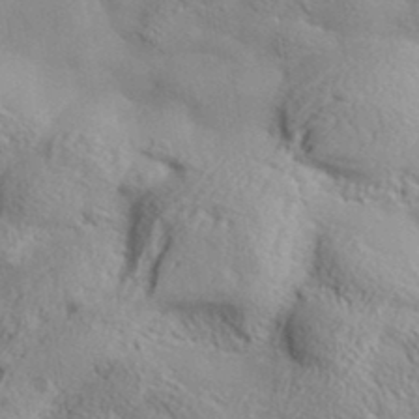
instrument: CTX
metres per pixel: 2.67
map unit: lHvf
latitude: 37.5749
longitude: -87.5182
